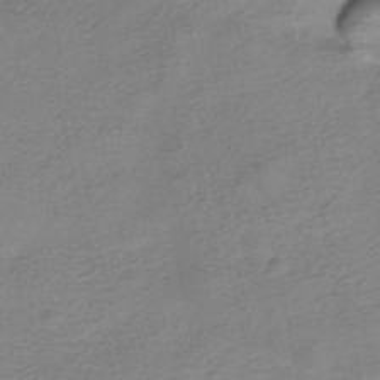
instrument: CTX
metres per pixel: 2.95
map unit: HNhu
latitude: -40.0472
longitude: 102.8975
